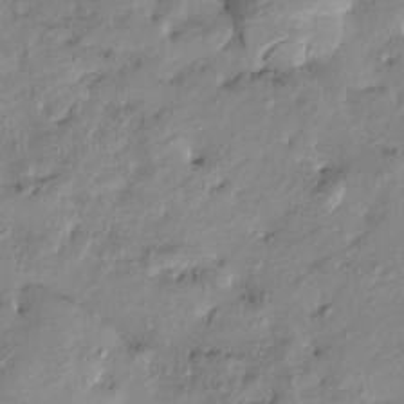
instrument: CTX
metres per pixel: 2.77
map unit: Htu
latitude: -9.2187
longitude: 176.8219
